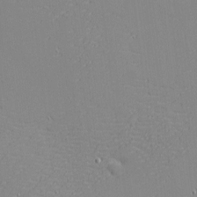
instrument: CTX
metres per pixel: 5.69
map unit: eHh
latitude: -3.3698
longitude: -80.5924
